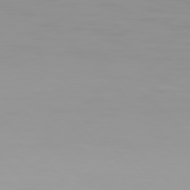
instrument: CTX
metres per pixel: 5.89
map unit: Hpe
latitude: 77.3670
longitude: -163.8017
